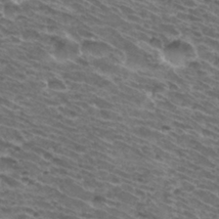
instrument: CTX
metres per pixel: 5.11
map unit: Hto
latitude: 33.4049
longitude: -40.8380
